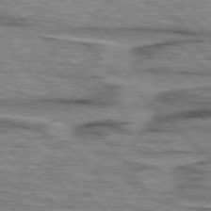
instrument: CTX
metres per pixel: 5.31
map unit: lApd
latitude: 76.8191
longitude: -78.4412
